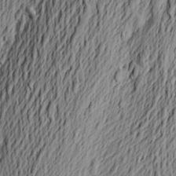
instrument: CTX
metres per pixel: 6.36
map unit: Aa
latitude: 23.9150
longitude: -149.5182
